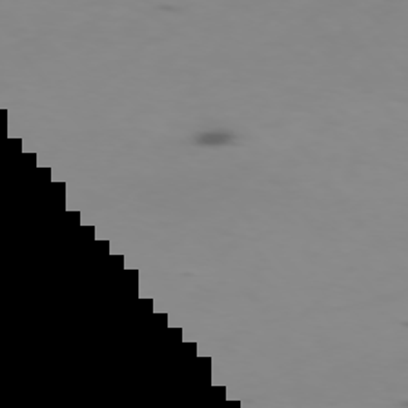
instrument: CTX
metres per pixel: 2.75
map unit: Ap
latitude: -76.0094
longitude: -67.5371
